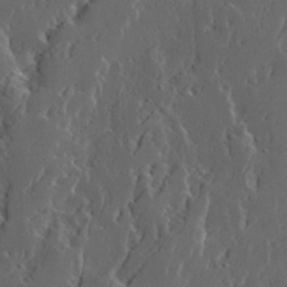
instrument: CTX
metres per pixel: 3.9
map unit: Ave
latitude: 14.1389
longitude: -136.3090
